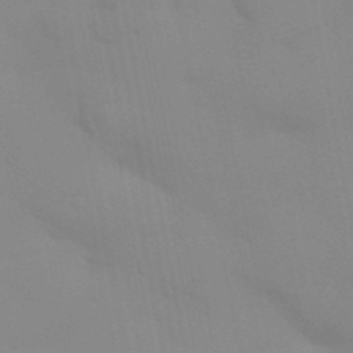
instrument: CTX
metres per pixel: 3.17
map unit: Aa
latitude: 32.8947
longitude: -145.3670
